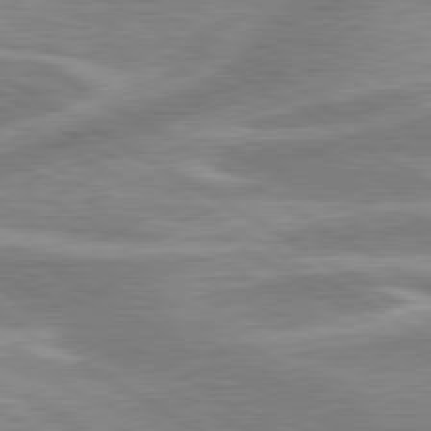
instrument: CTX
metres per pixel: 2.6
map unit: lApd
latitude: 80.1767
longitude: -177.8205
